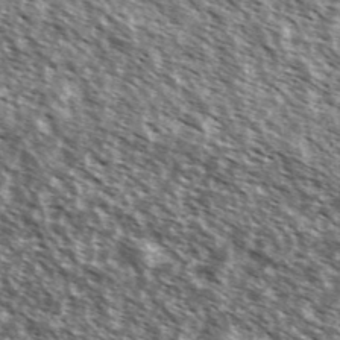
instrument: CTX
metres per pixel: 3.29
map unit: Ave
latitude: 37.2915
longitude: -112.1956
